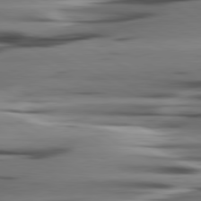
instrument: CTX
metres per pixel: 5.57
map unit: lApd
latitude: 80.7246
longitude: -122.1767
